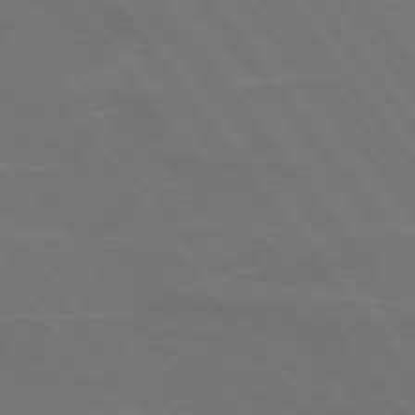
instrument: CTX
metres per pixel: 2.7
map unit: lApd
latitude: 75.3671
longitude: -67.6316
